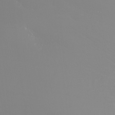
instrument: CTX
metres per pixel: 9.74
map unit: Nhu
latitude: -7.1620
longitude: -91.2915
